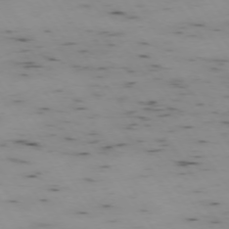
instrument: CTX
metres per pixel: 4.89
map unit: Hpe
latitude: -74.3496
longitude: 2.5573
